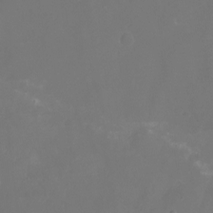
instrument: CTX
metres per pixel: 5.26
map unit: Nhu
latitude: -15.9178
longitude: -58.5546
